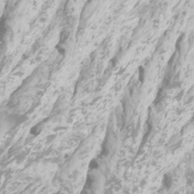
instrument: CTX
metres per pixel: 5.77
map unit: Htu
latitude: -5.8233
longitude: -73.9151
